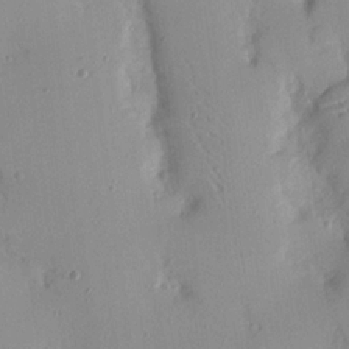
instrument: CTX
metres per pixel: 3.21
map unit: Nhu
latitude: 16.5168
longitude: -78.7813
